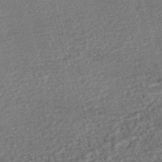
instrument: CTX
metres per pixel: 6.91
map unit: HNhu
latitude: -47.3320
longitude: 99.5966
